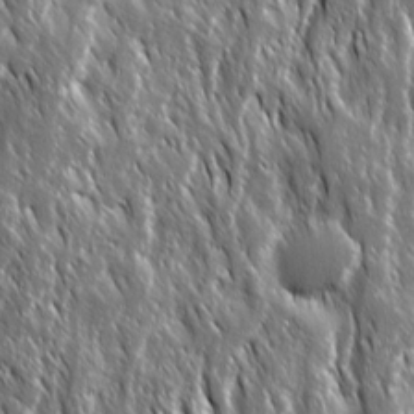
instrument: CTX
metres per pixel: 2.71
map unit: Ave
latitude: 15.2159
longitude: -133.7828
